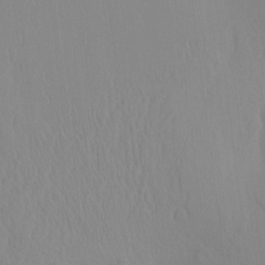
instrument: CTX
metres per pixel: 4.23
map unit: eHh
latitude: -4.1983
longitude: 14.7841
